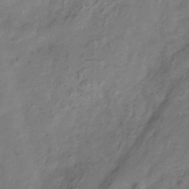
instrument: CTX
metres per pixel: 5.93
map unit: Hve
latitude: -33.4077
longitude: 90.8408
